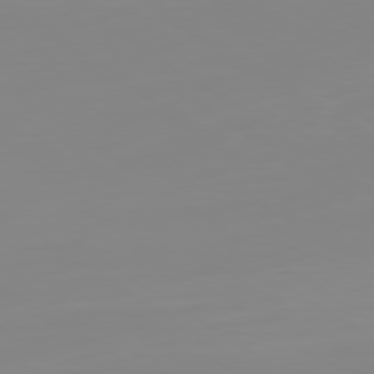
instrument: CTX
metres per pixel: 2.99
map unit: Ap
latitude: -78.9730
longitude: -78.8380
